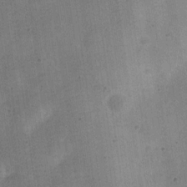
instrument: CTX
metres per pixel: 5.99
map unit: Nve
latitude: -25.1053
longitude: 106.7086
